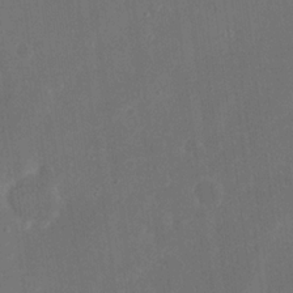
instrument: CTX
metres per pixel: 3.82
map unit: eHh
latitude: 19.0080
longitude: -70.5735
